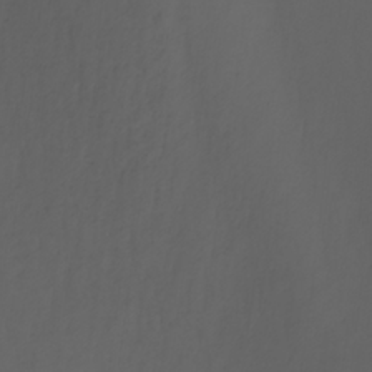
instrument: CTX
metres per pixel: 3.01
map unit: Nhu
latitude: -7.8422
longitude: -77.1214
